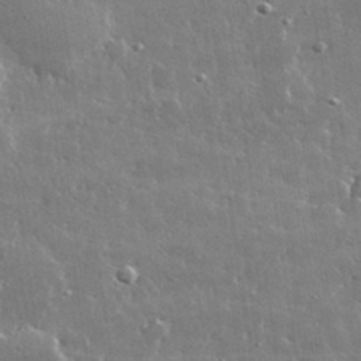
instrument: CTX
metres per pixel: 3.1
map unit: lHvf
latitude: 32.6679
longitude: -91.4049
